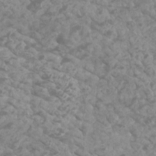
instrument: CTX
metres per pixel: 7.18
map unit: Htu
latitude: 2.3467
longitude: -21.1214
